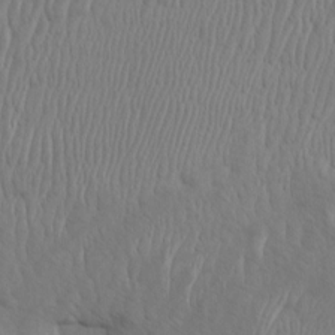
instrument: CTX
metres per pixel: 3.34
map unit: Htu
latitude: -7.3131
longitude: -67.1592
